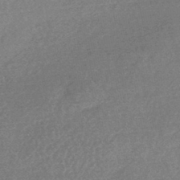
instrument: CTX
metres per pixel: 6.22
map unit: HNhu
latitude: -44.4440
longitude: 92.7463
